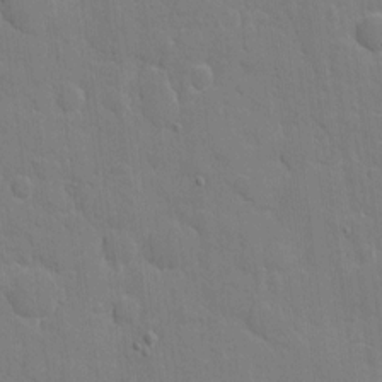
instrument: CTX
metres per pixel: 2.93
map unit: eHh
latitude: 5.4615
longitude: -67.4237
